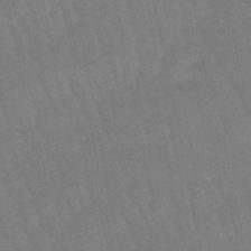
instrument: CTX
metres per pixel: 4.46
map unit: lHb
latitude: -49.5777
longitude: 76.0094
